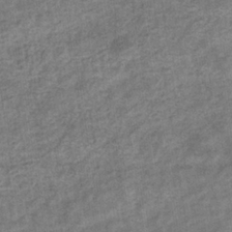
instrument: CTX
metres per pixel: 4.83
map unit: eHb
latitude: -35.2187
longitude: 77.8422
